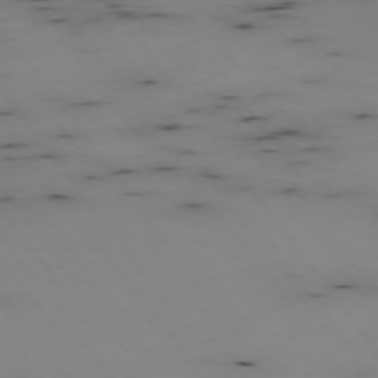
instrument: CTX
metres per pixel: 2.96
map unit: Hpe
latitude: -74.6330
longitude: 2.9730
